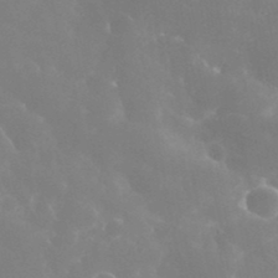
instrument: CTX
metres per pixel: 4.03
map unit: eHh
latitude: 35.5182
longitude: -59.0270
